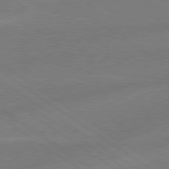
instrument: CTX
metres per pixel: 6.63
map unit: lApd
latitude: 78.9703
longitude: -143.0836
